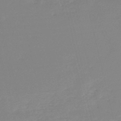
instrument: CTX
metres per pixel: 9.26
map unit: lHb
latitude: -45.9556
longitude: 64.5952
